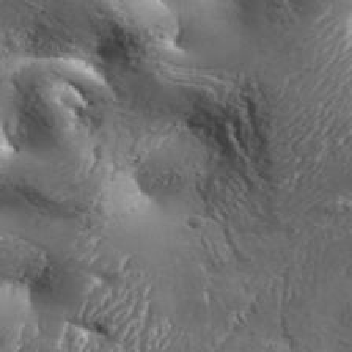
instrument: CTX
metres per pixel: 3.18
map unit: Aa
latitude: 34.1766
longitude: -135.2915
